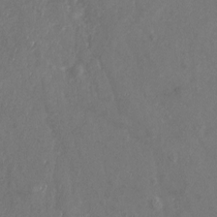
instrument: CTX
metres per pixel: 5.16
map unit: Nhu
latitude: -19.9367
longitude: -57.6693
